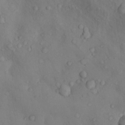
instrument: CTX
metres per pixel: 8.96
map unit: Nhu
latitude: 9.2726
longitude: -25.9339
